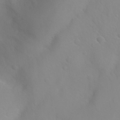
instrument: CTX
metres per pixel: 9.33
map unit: Nhu
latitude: 26.2334
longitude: -55.1970
